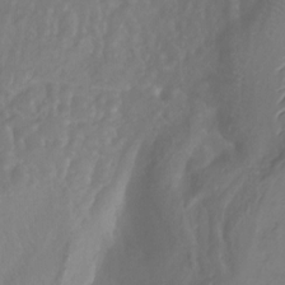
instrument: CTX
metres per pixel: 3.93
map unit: Nhu
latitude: -13.6911
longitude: -63.7828
